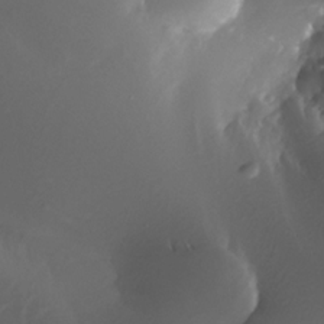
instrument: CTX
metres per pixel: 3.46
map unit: Nhe
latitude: -32.0283
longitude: -116.0822
